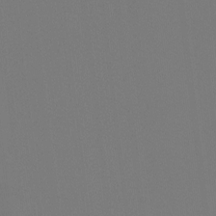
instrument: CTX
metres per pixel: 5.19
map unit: Hto
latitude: -7.8233
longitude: -50.2144
